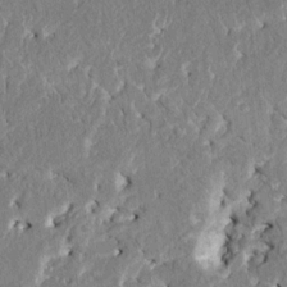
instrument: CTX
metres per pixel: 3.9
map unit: HNhu
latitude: 8.1578
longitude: -5.4804
